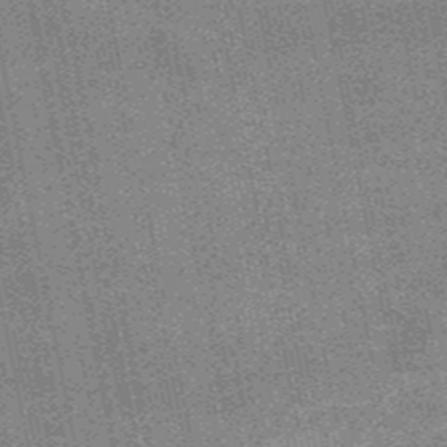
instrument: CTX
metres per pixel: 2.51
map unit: HNb
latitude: -52.3117
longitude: -42.2145
